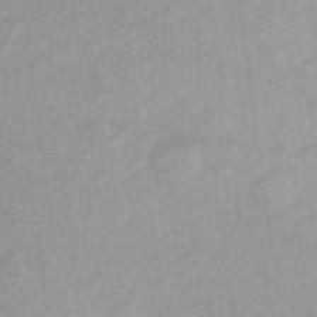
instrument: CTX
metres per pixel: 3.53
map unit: Aa
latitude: 27.3860
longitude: -143.8583
